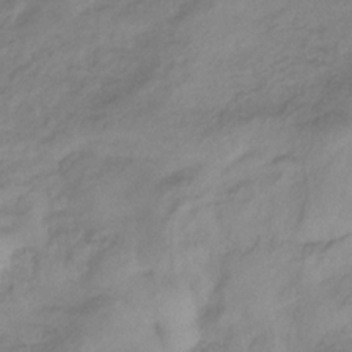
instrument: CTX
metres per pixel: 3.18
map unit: lHb
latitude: -33.6722
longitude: 66.1417
